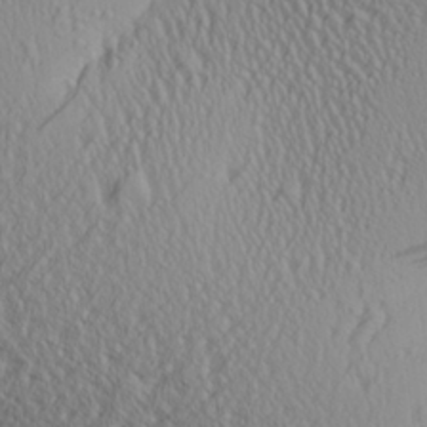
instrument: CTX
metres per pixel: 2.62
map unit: Aa
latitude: 24.6490
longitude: -135.6316
